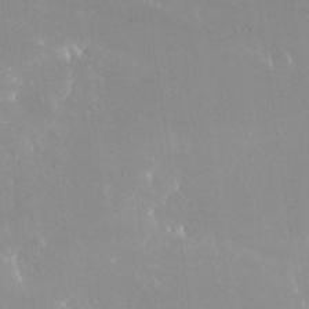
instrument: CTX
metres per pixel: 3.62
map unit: Nhu
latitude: 30.3468
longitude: -57.0269
